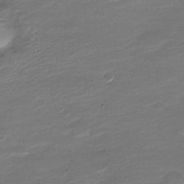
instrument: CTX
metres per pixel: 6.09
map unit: Nve
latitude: -21.4643
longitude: 105.5588
